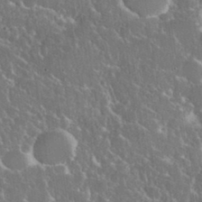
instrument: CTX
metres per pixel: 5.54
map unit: eHh
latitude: 37.0648
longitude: -61.0836
